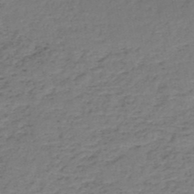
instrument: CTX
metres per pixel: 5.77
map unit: HNb
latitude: -50.2361
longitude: -52.9892
